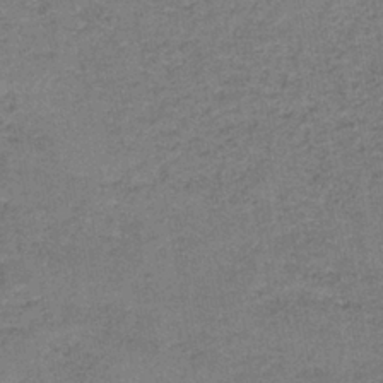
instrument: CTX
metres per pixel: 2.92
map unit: HNb
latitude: -36.7841
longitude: 51.8989
